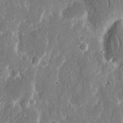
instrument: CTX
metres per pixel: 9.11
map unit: eHh
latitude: 12.6113
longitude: -72.0822
